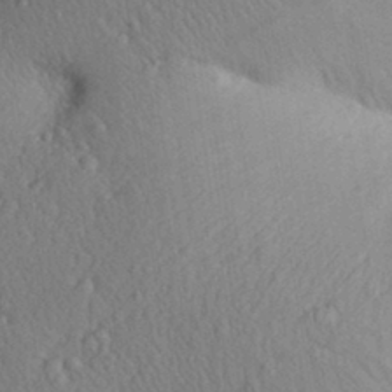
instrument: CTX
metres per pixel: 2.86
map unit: Aa
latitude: 31.2915
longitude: -145.3670
